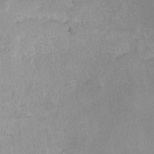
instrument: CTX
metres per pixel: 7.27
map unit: Hve
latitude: 24.5734
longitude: 145.3699
